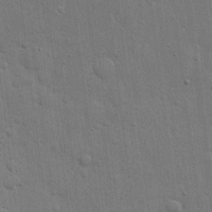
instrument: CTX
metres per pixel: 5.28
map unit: eHh
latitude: 11.5371
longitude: -67.1025
